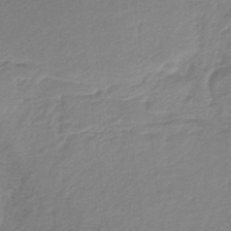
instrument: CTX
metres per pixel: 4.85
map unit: HNb
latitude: -34.7274
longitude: 60.6141
